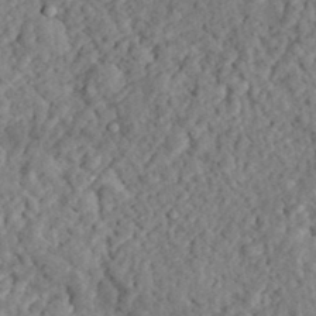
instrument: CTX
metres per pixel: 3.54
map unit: eHh
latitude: 35.5560
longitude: -78.7813
